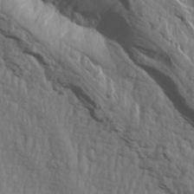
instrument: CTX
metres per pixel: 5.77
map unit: Aa
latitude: 14.7247
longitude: -143.3671
